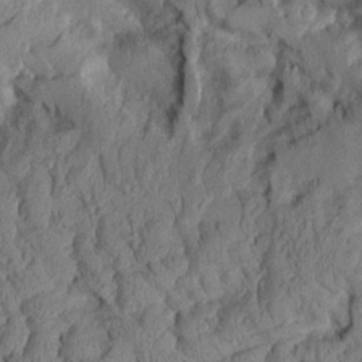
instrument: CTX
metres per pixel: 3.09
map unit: Aa
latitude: 9.1025
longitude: -127.5938
